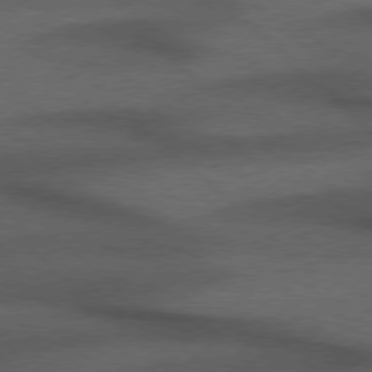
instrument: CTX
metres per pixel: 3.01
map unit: Hpe
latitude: 77.2348
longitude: -157.3481
